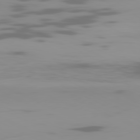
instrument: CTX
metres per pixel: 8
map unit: Ap
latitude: -81.1998
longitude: -62.4412
